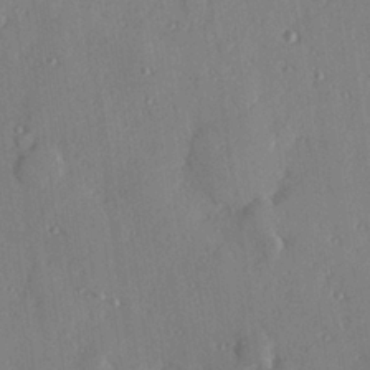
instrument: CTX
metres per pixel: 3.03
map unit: Hve
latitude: 26.5168
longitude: -93.4615
